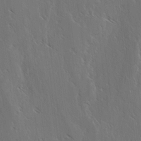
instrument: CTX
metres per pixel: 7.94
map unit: lAvf
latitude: -4.0094
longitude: -113.4993
